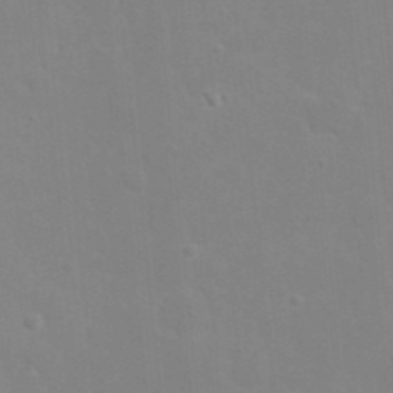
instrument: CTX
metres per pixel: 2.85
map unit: eHh
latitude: 20.1578
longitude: -64.0822
